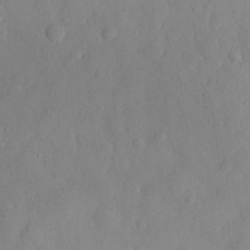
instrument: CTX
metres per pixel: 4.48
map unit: eHh
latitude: 30.1011
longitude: -73.7261
